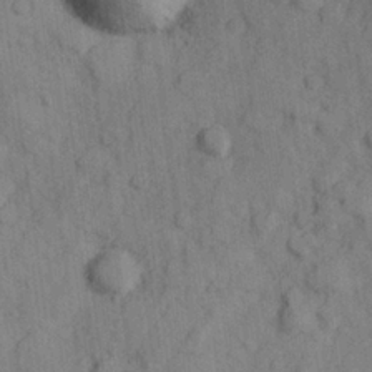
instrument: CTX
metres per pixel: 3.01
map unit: Hve
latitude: 25.2159
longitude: 147.8233
